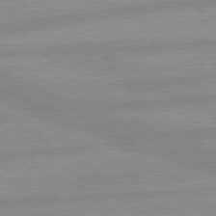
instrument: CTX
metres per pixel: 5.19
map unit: lApd
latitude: 80.0444
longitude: -168.7058
